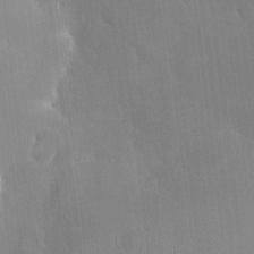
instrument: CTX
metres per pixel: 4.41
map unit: HNhu
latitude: 4.1956
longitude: 7.8989
